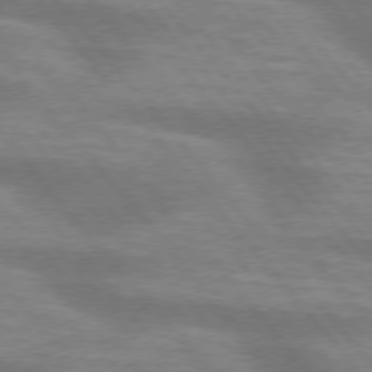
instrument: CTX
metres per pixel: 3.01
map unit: lApd
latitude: 75.3860
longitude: -58.4979
